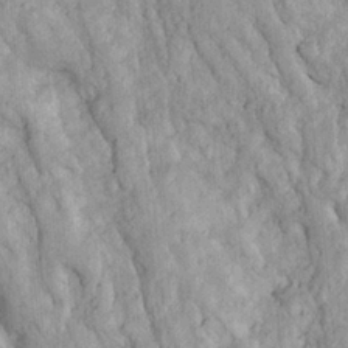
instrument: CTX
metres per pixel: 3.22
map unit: Ave
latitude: 23.3482
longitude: -133.8205
